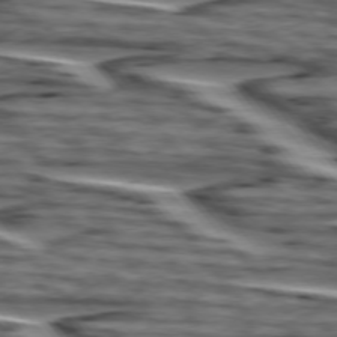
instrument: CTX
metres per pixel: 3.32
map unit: lApd
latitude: 75.2915
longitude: -72.6680
